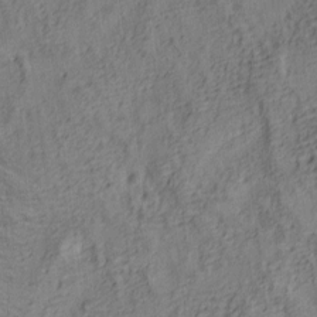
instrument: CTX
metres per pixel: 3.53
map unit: lAa
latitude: 5.2159
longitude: -114.5356
